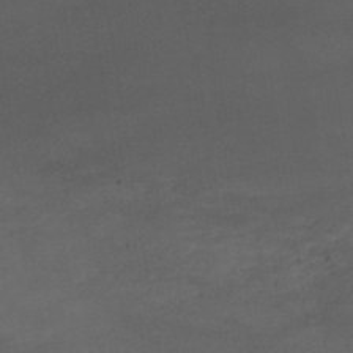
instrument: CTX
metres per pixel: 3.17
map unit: HNb
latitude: -51.7289
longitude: -39.4993
